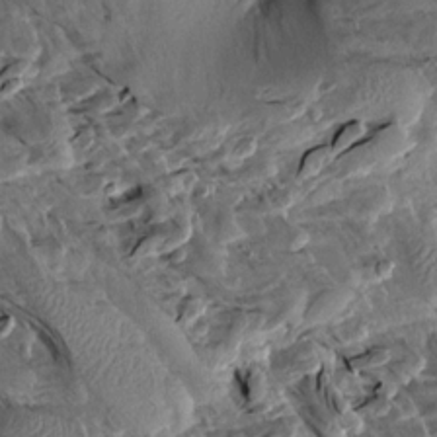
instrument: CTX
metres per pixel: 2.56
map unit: Aa
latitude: 13.1214
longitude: -143.9906
